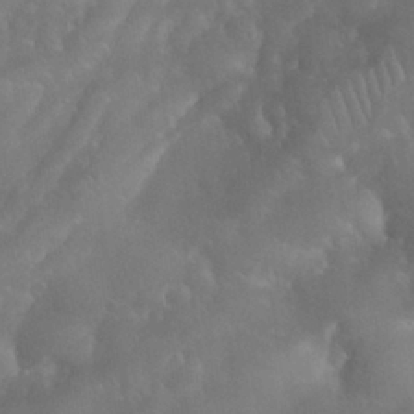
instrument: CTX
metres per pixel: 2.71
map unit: Nhu
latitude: 28.0822
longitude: -66.2522
